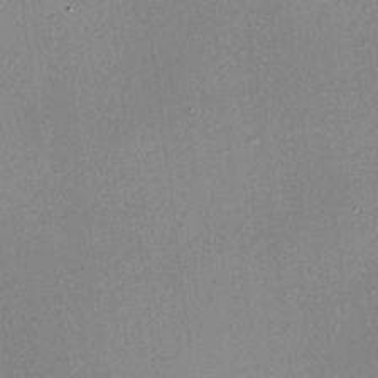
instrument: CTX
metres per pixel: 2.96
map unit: HNhu
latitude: 8.6680
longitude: 14.1984
